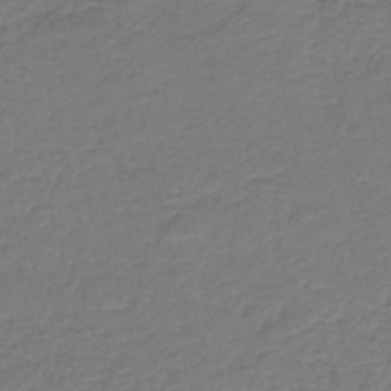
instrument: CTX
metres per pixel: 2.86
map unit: HNb
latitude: -42.4251
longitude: 50.3306
